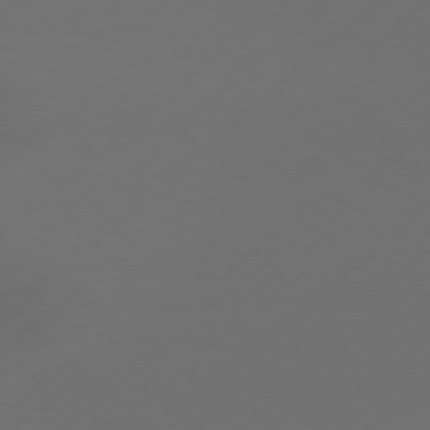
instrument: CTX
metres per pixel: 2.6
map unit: Hpe
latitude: 78.6113
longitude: -132.6868
